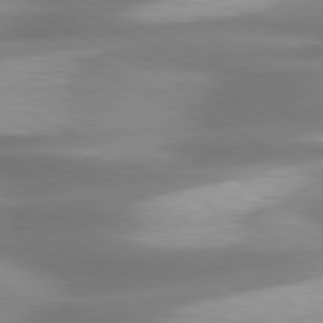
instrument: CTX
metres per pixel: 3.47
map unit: lApd
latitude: 79.5371
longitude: -120.2523
